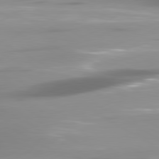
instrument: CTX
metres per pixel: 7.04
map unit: lApd
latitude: 80.1200
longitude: -139.7827
